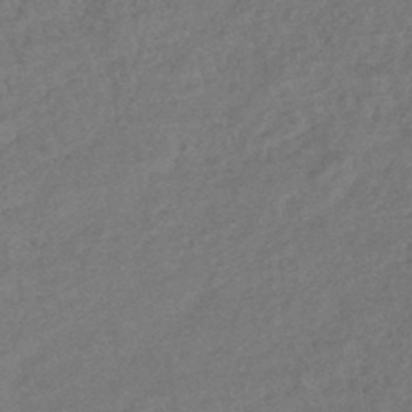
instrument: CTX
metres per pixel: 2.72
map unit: eHb
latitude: -42.7841
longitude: 83.8233
